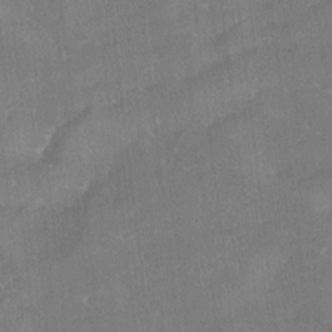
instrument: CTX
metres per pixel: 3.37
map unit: Ave
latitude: 18.4979
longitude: -137.5371
